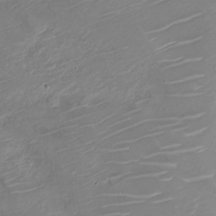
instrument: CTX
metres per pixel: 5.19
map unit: Nve
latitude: -19.8989
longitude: 105.7288
